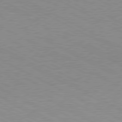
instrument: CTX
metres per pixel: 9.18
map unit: Hpe
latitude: 79.5560
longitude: -128.0255
